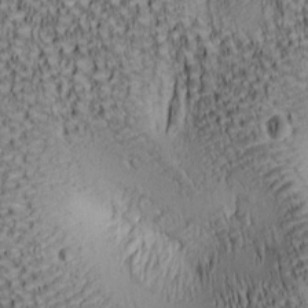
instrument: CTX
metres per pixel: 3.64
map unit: lAa
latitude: 6.9514
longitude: -115.1025
